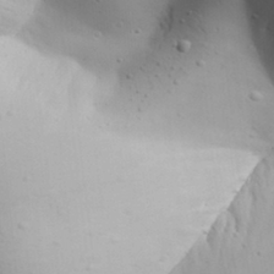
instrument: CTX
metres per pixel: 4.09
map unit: Aa
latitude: 31.5371
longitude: -143.7072
